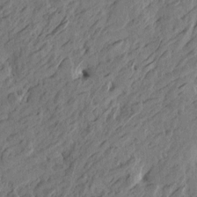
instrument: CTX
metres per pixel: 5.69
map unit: Htu
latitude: -5.2565
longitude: -179.1026
